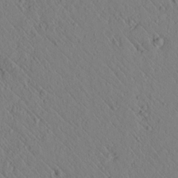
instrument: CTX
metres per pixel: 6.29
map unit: lAvf
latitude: 6.8002
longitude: 159.3698
